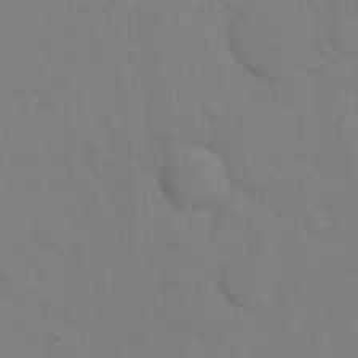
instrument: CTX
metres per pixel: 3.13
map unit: eHh
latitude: 18.7435
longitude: -63.9528
